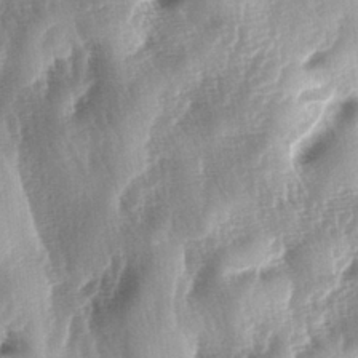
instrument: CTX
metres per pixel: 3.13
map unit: lAa
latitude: -4.7841
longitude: -126.6302
